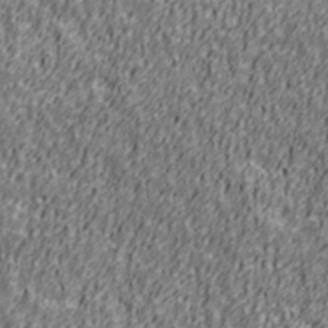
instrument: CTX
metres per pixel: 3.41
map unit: Ave
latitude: 41.1214
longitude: -112.7624
